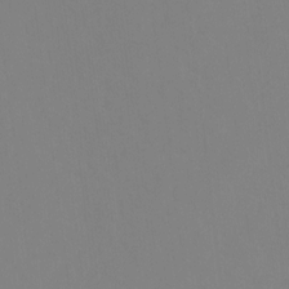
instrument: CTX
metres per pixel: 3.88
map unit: Ht
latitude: -8.8786
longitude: -34.2900
